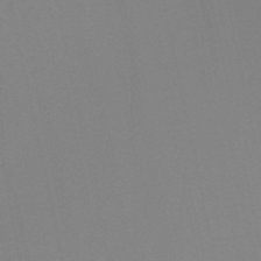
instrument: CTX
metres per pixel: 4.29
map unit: HNb
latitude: -49.5022
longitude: -51.4993
